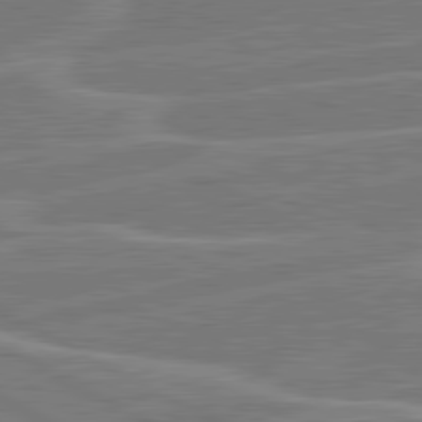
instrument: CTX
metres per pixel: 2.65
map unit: lApd
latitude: 81.1781
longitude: 122.1795
